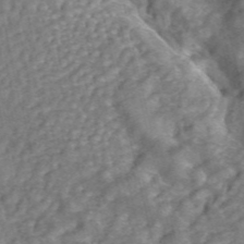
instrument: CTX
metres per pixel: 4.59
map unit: ANa
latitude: 46.0633
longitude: 24.9353
